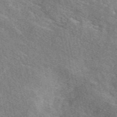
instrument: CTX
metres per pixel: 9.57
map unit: eAb
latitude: 48.4979
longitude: 119.8233
